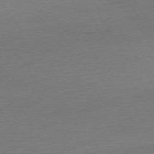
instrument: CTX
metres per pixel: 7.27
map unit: Ap
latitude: -75.0298
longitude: -69.3104
